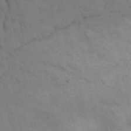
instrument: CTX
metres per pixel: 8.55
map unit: Nhu
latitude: 26.1200
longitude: -69.9906
